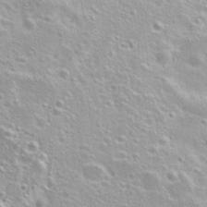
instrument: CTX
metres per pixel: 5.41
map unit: Nhu
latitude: 28.5546
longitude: -51.7638
